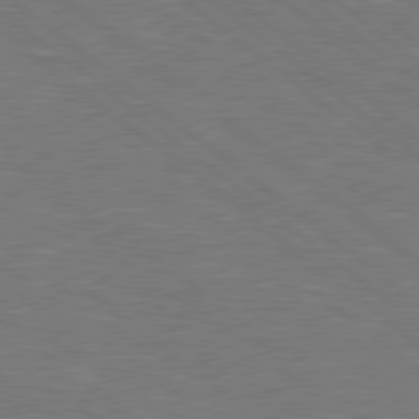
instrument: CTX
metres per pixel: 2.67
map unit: Hpe
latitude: 78.5735
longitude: -153.4616
